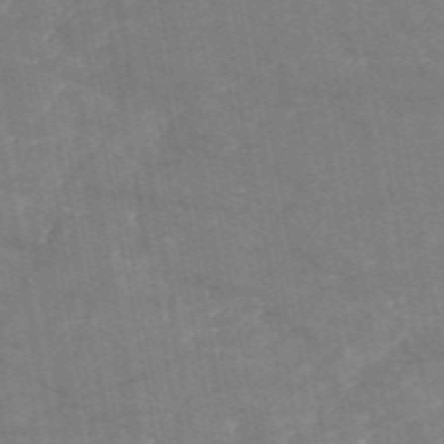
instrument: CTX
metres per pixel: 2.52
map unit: HNb
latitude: -55.8045
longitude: -39.8583
